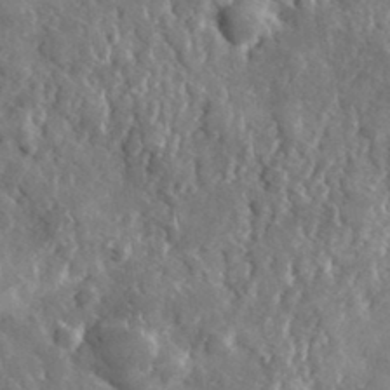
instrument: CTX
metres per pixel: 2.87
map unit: lHvf
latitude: 35.0080
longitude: -88.2712
